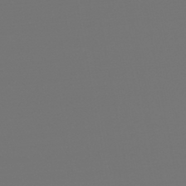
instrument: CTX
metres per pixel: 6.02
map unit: lHb
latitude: -45.6722
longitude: 75.7667
